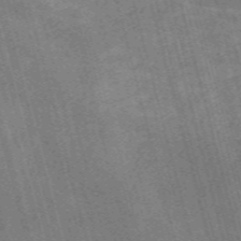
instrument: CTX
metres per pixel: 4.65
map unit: Nve
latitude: -58.7652
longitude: 65.4077
